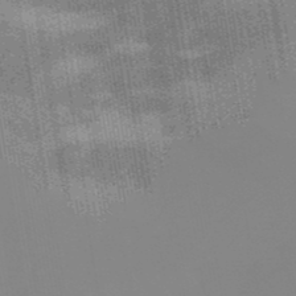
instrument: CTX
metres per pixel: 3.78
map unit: lHb
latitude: -48.3307
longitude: 74.4818
